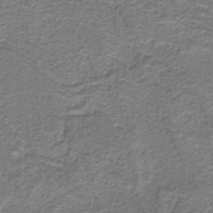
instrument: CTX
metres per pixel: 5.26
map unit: eAb
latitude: -38.7652
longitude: 53.0864
